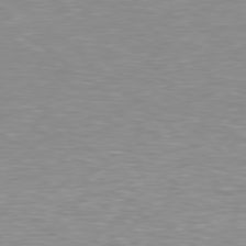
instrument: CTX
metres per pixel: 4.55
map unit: Hpe
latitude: 78.2334
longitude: -148.7246
